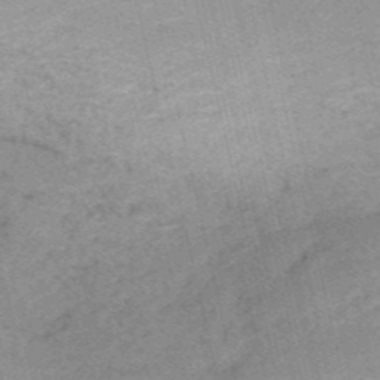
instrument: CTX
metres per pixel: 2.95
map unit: HNb
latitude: -55.1998
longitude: -43.3104
